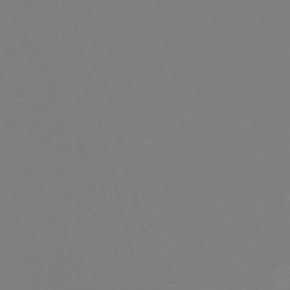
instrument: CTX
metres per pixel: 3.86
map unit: lHb
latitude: -38.5763
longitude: 56.0472
